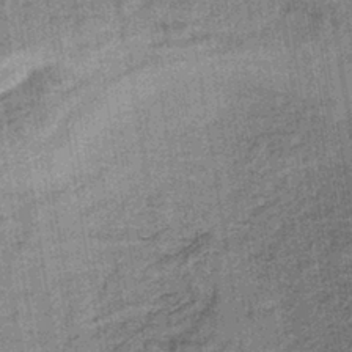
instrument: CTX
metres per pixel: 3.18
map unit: lHb
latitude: -39.0298
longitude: 60.5385
